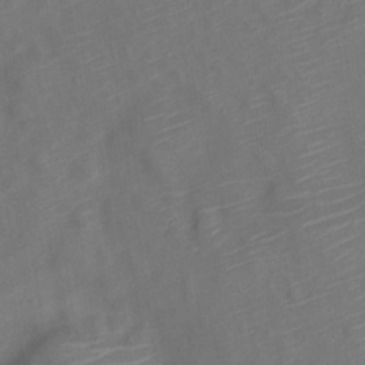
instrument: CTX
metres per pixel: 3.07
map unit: Nve
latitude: -19.8989
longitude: 106.4629
